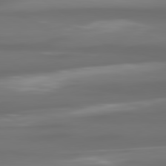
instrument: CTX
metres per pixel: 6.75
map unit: lApd
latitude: 80.7057
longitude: -137.6694
